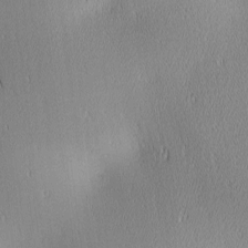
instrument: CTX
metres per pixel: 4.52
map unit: lAa
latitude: 1.5182
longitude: -117.3671
